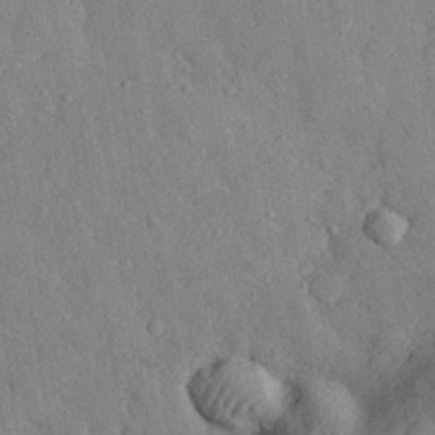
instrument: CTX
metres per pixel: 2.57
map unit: eHh
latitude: 29.0836
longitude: -77.1214
